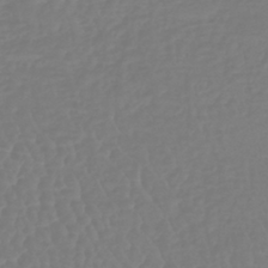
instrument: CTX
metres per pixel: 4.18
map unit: lHb
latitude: -40.9353
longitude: 67.1620
